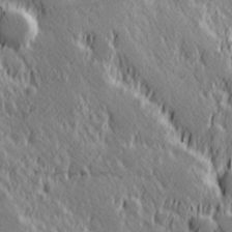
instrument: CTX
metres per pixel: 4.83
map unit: Hve
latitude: 25.5938
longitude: 146.0283
